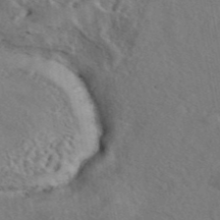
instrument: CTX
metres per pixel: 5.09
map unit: eAb
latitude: 42.8191
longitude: 110.7274
